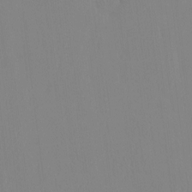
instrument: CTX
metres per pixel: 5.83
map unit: HNhu
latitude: -4.8219
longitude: 14.8597
